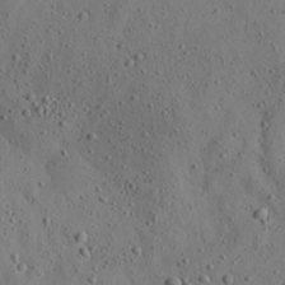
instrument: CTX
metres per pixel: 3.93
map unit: Aa
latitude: 23.1403
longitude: -142.6302
